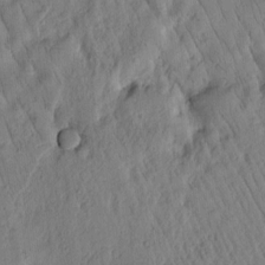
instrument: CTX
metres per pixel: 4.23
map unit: Htu
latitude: 2.4034
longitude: 178.7085
